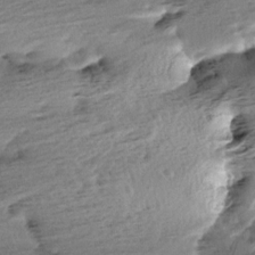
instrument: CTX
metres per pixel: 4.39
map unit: Aa
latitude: 6.5735
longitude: -137.3482
